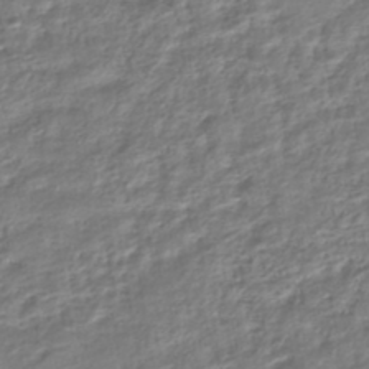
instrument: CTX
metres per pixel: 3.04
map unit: HNhu
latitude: -45.2754
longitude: 103.5588
